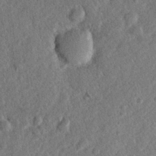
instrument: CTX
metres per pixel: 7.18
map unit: lHvf
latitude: 23.9150
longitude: 143.9745
